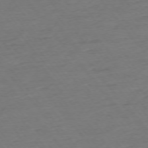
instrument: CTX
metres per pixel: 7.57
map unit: Ap
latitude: -75.4077
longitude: -82.7057
